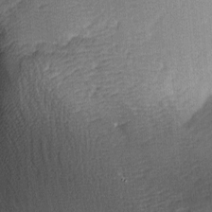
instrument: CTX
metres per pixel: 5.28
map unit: lAa
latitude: -8.4062
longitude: -124.6301
